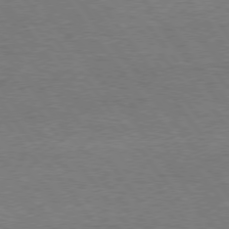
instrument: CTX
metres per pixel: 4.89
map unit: Hpe
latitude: 75.0270
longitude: -150.8002
